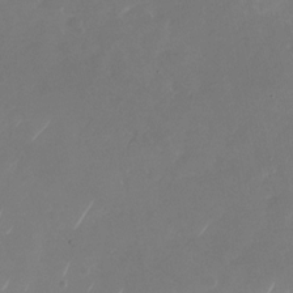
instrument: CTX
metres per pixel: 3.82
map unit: Nhu
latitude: -29.1431
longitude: -70.6490
